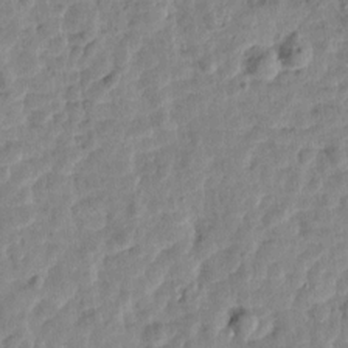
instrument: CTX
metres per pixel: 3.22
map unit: Htu
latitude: 1.8961
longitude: -179.5371
